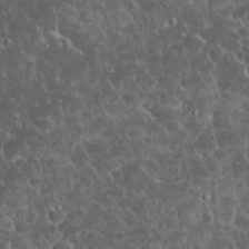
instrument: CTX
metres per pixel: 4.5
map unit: eHh
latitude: 33.8583
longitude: -64.7813
